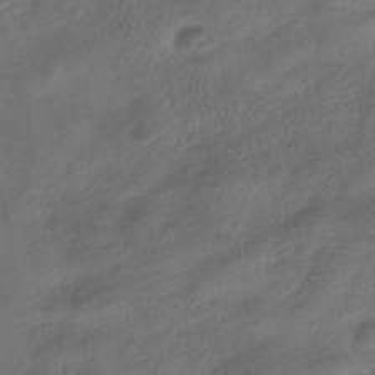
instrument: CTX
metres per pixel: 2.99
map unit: HNhu
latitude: -39.3699
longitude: 97.4455
